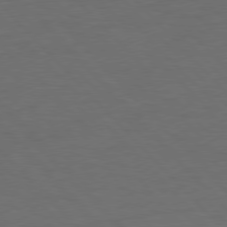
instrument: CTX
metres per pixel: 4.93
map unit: Hpe
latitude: 76.7624
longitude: -155.7450
